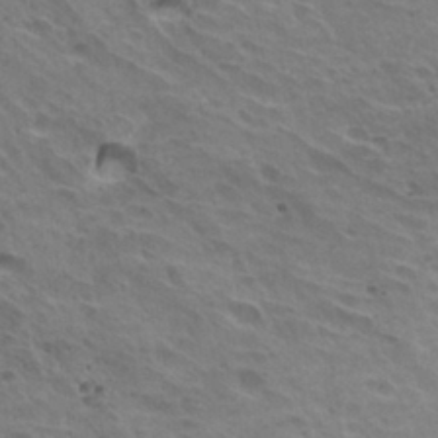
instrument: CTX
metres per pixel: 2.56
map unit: Hto
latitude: 31.4049
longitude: -41.0836
